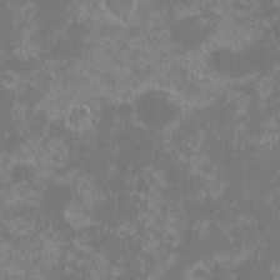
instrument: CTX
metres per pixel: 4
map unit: eHh
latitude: -1.4833
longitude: -85.3104
